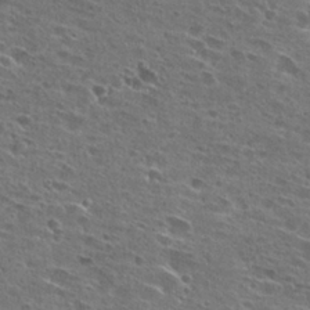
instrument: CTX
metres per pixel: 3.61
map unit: Hto
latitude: 26.6869
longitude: -45.5749
